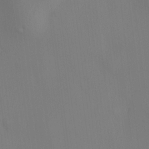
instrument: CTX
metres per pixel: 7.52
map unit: HNhu
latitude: 12.6869
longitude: 11.7856
